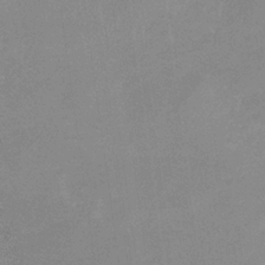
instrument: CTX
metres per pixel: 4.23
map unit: lHb
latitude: -33.4644
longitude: 69.5399
